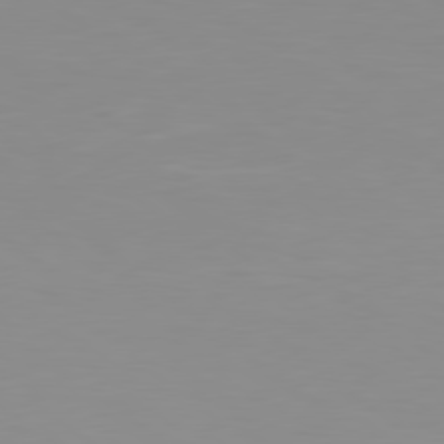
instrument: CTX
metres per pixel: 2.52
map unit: Hpe
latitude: 78.5546
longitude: -142.3090
